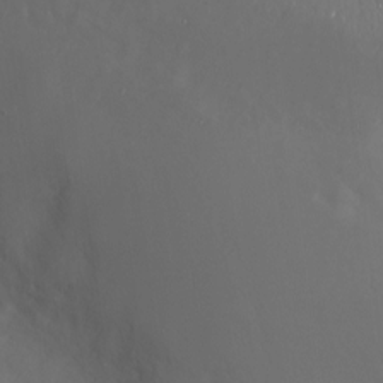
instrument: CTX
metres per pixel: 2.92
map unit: Ht
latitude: -3.7288
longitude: -60.1578
